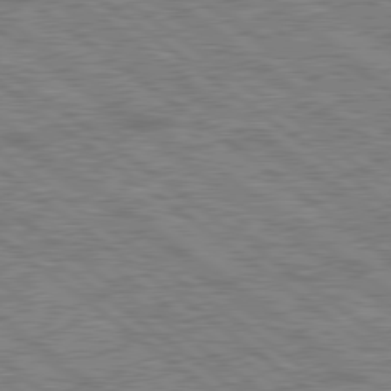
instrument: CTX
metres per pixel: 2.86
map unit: lApd
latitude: 79.0081
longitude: 175.8611
